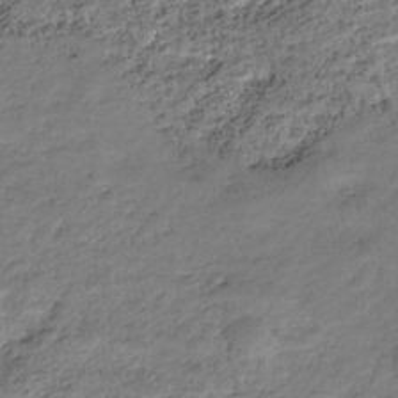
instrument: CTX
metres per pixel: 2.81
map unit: HNhu
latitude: -36.4251
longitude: 33.4833
